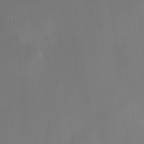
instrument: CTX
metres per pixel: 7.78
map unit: HNhu
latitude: 6.0822
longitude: 10.4440
